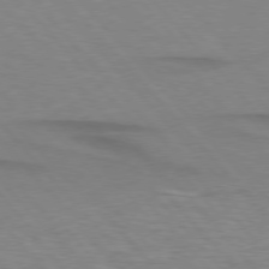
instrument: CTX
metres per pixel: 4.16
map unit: lApd
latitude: 76.3656
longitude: -86.9325
